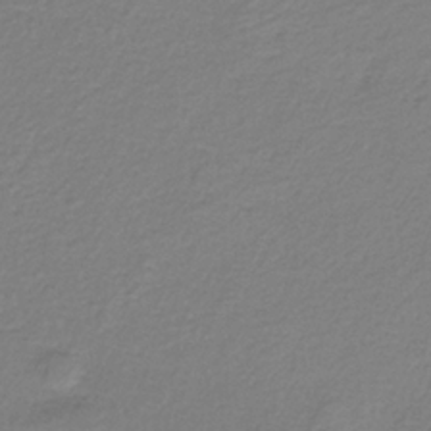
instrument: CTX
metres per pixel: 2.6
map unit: HNb
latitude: -33.8801
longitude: 56.1039
